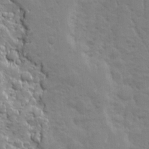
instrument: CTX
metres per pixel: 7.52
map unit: Ave
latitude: 10.1578
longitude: -104.3090
